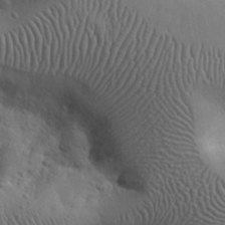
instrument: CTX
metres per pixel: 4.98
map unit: eHh
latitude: 30.8002
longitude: -69.2159
